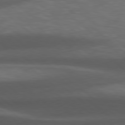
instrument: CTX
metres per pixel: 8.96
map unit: Hpe
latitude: 79.0648
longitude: -128.2900
